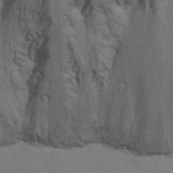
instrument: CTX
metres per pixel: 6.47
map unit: Nhu
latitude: -8.8030
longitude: -48.1011
